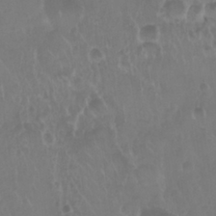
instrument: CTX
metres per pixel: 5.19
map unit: Nhu
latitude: 29.0458
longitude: -55.9717
